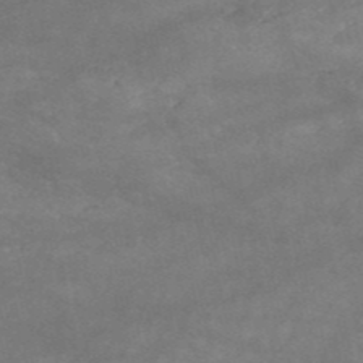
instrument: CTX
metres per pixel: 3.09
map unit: HNb
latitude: -53.1431
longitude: -41.8016
